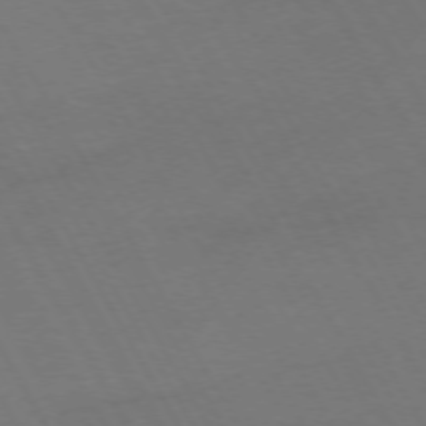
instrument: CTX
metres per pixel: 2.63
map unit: Hpe
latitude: -74.6141
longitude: 8.4251
